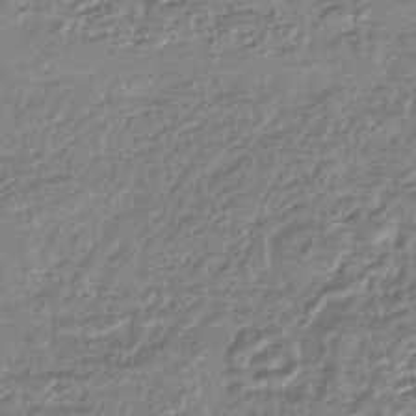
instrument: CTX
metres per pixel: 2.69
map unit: HNhu
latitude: -44.3117
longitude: 97.4455
